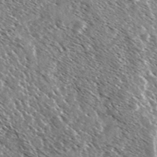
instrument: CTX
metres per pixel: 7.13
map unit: Ave
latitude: 37.2159
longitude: -109.8961
